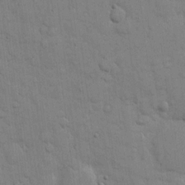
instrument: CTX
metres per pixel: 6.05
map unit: eHh
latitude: 10.2523
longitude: -67.1403
